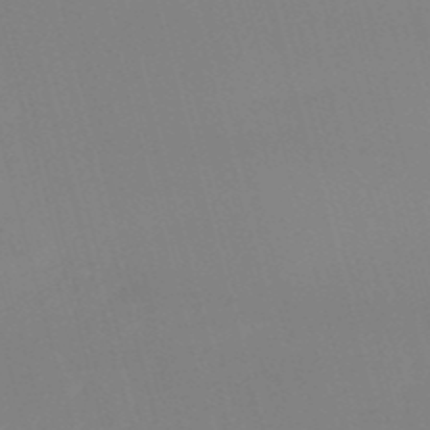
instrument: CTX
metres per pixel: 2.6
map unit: eHb
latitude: -50.7085
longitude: 75.5399
